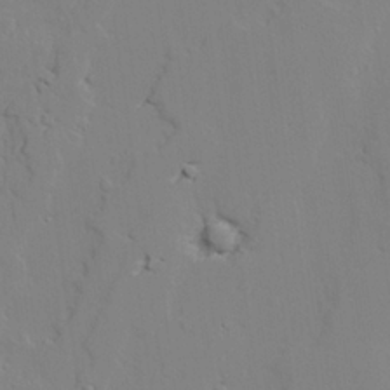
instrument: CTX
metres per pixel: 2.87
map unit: lAvf
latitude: 25.4426
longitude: -109.8016
